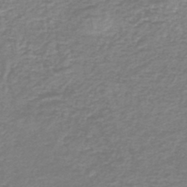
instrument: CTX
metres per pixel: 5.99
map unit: HNb
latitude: -46.8030
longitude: 52.0094
